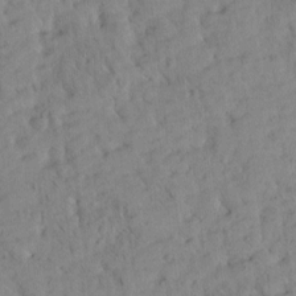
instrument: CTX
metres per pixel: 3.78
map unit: Htu
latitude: -4.5762
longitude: 173.7100
